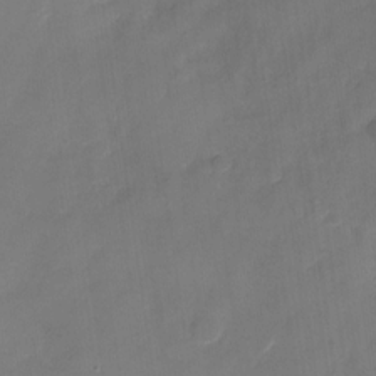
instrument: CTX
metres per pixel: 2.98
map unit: Nhu
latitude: -29.1620
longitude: -74.2145
